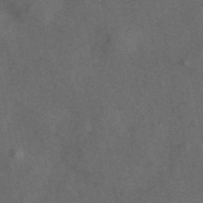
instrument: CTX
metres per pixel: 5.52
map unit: ANa
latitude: 44.3089
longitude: 30.0094
